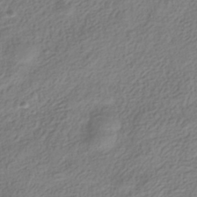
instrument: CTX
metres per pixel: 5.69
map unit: HNhu
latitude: -39.6722
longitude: 101.5021
